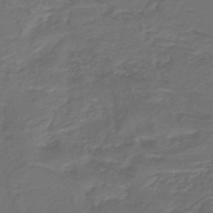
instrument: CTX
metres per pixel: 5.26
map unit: HNb
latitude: -43.1053
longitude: 51.7289
